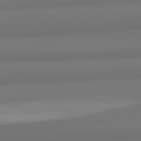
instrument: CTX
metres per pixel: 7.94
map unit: lApd
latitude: 82.3278
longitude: 175.8989
